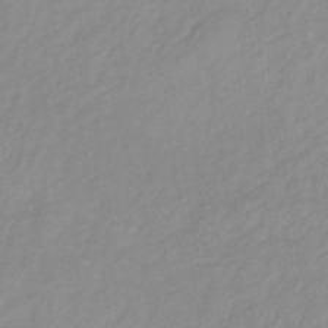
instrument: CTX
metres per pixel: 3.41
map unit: lHb
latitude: -36.9163
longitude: 70.6141
